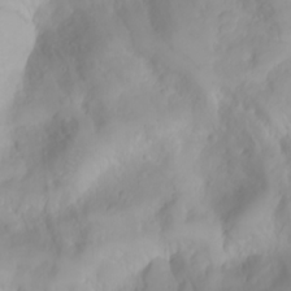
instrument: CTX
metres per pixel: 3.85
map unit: Nhu
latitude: -4.5384
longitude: -85.0648
